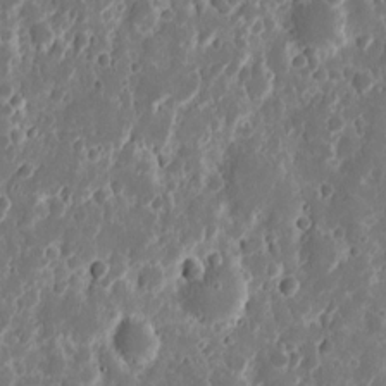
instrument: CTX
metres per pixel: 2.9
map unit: eHh
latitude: 11.5182
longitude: -72.1200
